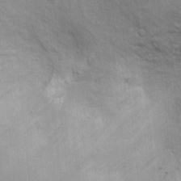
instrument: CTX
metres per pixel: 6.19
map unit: Ht
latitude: -2.1794
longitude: -14.8569
